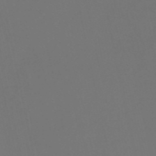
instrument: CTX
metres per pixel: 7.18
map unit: eHh
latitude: -53.1998
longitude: -24.6112
